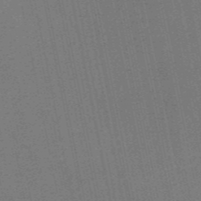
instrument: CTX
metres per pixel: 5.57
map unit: HNb
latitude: -52.9919
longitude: -46.6680
